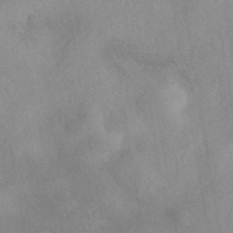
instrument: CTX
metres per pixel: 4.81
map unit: eAb
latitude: 40.5734
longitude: 108.6329
